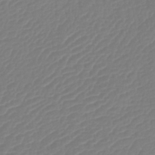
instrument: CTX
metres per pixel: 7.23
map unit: lHb
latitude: -42.5951
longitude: 77.3321
